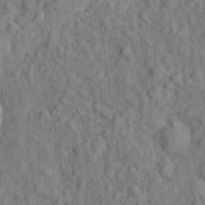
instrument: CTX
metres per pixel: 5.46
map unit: eHh
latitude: 7.4993
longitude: -75.6883
